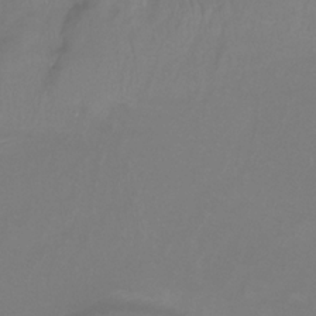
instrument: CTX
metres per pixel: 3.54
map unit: Htu
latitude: -12.7652
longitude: -47.2159
